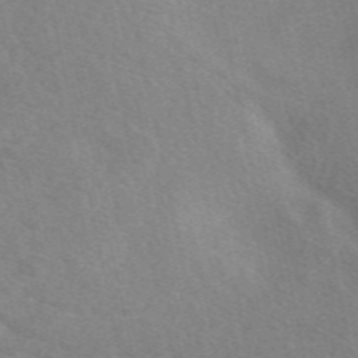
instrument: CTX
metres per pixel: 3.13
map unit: eAb
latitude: 49.6694
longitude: 117.9745
